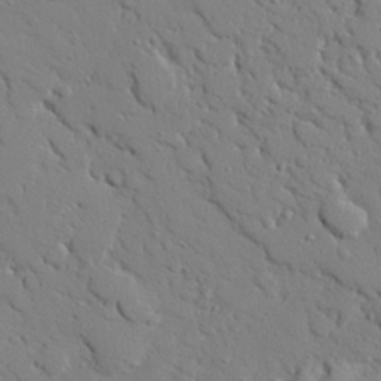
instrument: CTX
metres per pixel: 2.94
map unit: eHh
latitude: 25.9717
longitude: -78.0255
